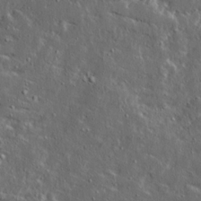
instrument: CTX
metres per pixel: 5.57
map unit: Ave
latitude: 15.1215
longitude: -138.3467
